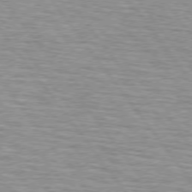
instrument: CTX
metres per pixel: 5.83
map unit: lApd
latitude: 75.0458
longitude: -75.7639
